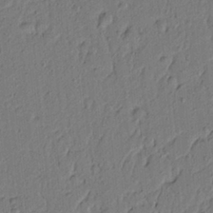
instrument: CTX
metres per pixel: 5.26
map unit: lAvf
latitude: 5.1025
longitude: 165.5966
